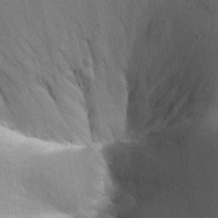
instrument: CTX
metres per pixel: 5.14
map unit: Aa
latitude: 31.5749
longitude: -133.2159
